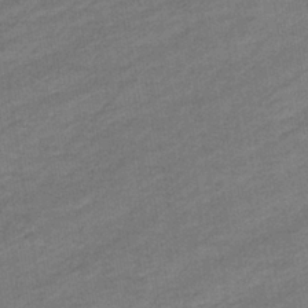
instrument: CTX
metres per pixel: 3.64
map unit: eHb
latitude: -36.8408
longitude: 77.8611
